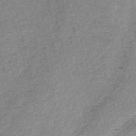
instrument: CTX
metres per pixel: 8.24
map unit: HNb
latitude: -54.4629
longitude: -46.5924
